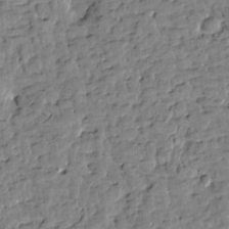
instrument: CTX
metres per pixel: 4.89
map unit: Htu
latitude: 0.9513
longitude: -179.3104
